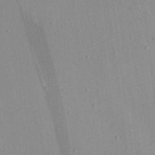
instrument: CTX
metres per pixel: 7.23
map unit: Aa
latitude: 20.8380
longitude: -143.4427
